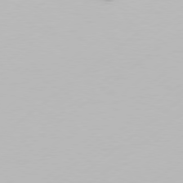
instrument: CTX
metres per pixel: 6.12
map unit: Hpe
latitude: 77.4804
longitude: -130.1767
